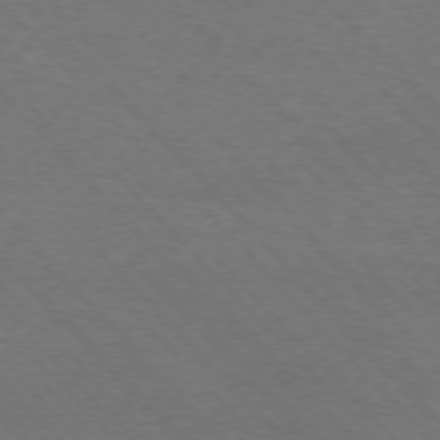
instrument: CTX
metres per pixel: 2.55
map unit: Hpe
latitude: -77.3699
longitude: -12.9136
